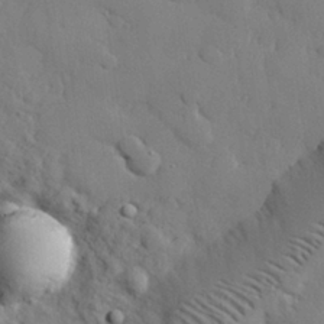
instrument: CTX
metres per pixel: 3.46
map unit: eHh
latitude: 27.8583
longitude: -81.6127
